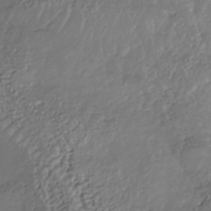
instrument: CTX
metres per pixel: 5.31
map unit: Nhe
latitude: -39.2943
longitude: -118.0822
